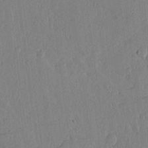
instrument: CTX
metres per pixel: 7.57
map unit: lHvf
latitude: 17.7828
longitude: -116.3278
